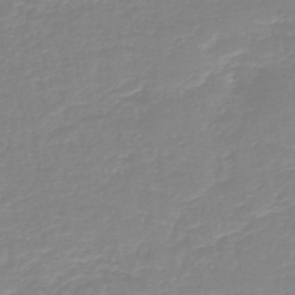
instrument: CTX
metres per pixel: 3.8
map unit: HNb
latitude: -44.6896
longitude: 53.8989
